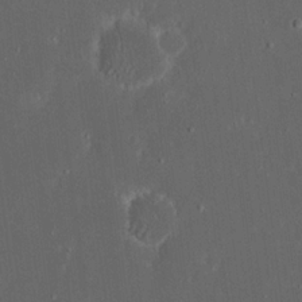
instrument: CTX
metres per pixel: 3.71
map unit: eHh
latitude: 17.2726
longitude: -73.5372
